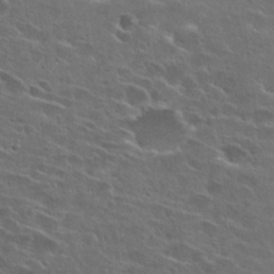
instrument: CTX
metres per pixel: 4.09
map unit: Hto
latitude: 26.8380
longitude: -45.4048
